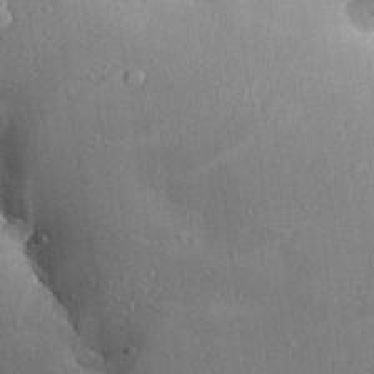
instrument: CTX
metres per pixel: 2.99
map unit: Aa
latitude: 29.1025
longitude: -131.7261
